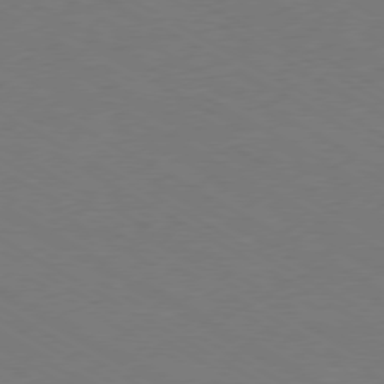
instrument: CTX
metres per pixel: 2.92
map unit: Ap
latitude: -76.1984
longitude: -76.7435
